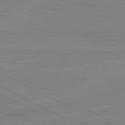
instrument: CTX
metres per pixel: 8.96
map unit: lApd
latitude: 81.2915
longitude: -176.6490
